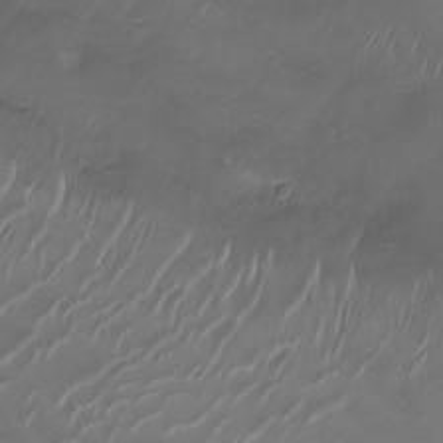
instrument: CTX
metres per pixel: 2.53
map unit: Ht
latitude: -10.0850
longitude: -19.2726
